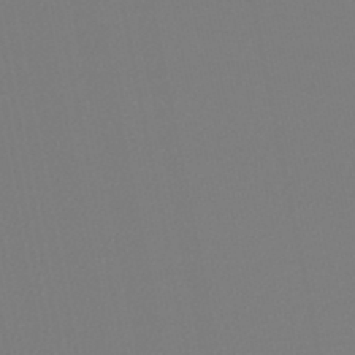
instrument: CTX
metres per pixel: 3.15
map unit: lHb
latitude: -45.9178
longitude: 67.3887
